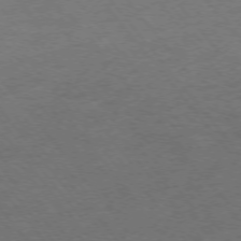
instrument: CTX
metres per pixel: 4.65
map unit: Ap
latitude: -75.8234
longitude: -64.2522
